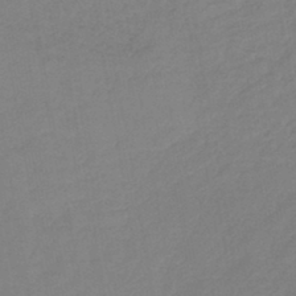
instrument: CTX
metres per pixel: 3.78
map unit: lHb
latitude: -43.2942
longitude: 74.0661
